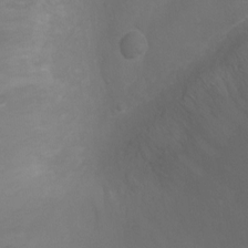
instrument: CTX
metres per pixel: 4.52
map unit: Ht
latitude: -7.6910
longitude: -20.7247
